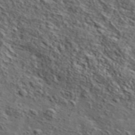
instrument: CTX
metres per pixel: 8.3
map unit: lHvf
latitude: 39.2159
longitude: -87.3670
